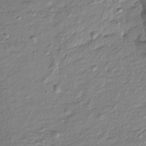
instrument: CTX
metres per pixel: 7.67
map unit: Htu
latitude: -8.7841
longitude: 177.4643
